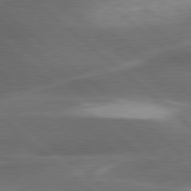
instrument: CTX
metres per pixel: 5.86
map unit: lApd
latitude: 79.9528
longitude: -116.6680
